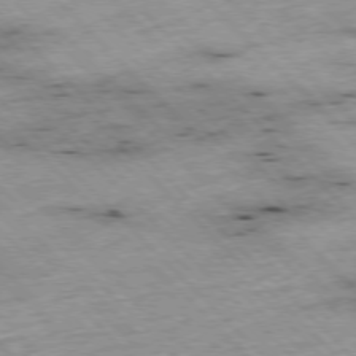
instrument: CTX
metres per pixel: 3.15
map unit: Hpe
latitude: -77.1242
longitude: -15.6883
